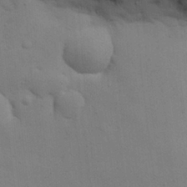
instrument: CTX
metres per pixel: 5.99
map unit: eHh
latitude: 26.1200
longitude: -74.8380
